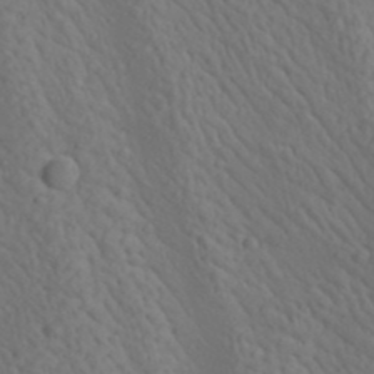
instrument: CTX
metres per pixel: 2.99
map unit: lAa
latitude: 22.7435
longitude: -138.2333
